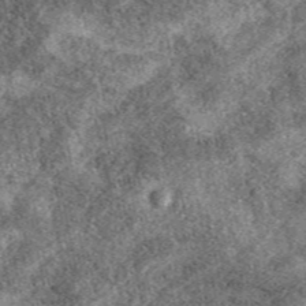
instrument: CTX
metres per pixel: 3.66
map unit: eAb
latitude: 39.1970
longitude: 110.1417
